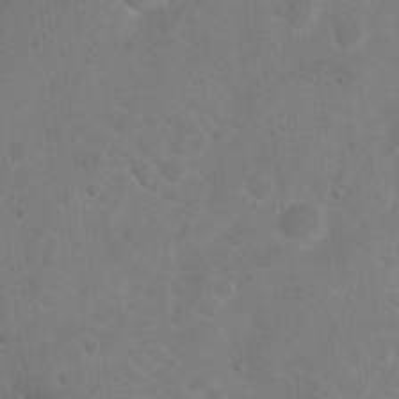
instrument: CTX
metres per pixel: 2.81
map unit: Hto
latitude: 18.2711
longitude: -38.2711
